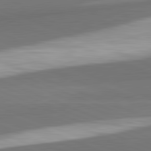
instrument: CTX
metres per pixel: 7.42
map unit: lApd
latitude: 82.3089
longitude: 153.8422
